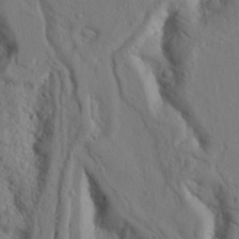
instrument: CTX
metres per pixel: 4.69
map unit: Nhu
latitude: 18.3845
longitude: -76.8947
